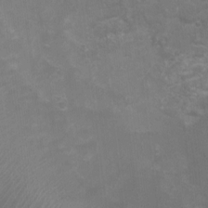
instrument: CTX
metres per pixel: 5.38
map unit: Nhu
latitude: 4.6679
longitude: -17.8017
